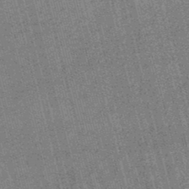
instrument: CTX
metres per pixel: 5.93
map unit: lHb
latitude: -46.4818
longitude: 78.2550
